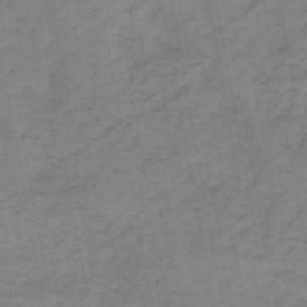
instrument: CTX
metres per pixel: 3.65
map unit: HNb
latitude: -46.5951
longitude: -38.5924
